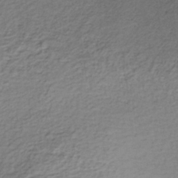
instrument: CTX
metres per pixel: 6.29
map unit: lHb
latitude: -35.6344
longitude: 68.0283
